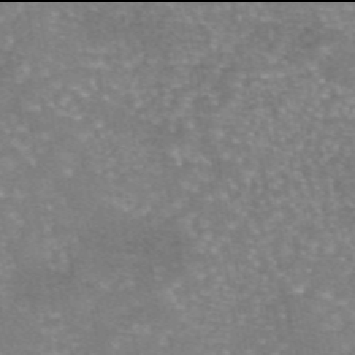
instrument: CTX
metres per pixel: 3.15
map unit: eAb
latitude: 45.9906
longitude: 104.4251
